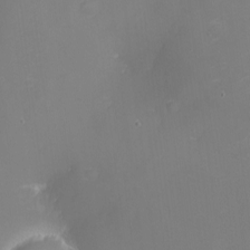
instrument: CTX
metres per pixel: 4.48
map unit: eHh
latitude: -1.3321
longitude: -80.0633
